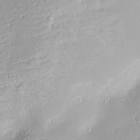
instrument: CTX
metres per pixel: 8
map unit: Nve
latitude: -8.2550
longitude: 174.5195
